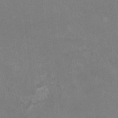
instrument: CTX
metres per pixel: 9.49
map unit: HNhu
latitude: 3.2348
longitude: -2.1578
